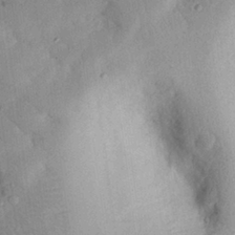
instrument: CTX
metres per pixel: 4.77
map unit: eHh
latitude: 27.8017
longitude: -75.9717
